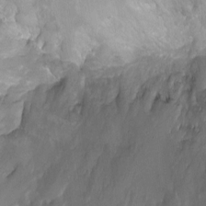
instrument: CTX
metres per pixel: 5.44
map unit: Ht
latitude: -2.1227
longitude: -16.4790
